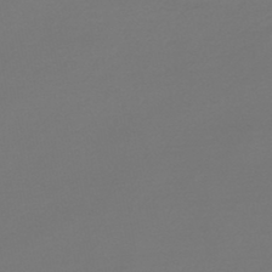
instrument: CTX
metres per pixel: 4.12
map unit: lHb
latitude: -46.6518
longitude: 66.3117
